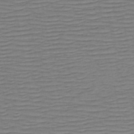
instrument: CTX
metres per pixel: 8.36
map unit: HNb
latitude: -53.9178
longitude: -44.1578
